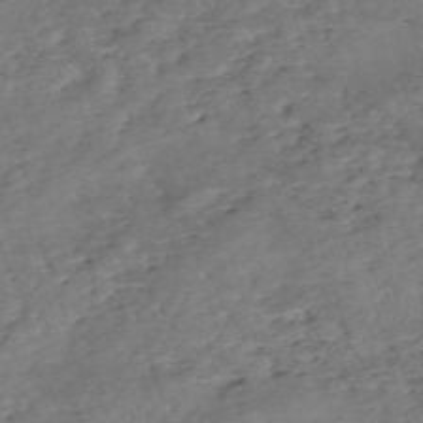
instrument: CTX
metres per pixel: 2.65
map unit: eHh
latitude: -55.0487
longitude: -90.8002
